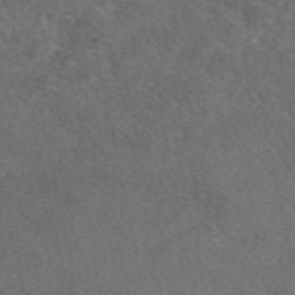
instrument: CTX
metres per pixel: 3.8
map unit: eAb
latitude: 48.3467
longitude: 107.6911
